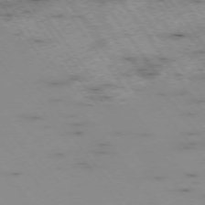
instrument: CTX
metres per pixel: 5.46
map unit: Hpe
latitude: -75.0865
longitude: 3.9367
